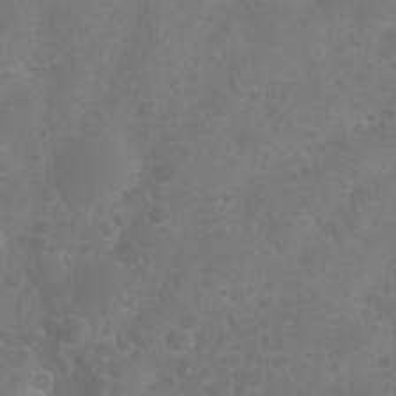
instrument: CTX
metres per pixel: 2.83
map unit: Nhu
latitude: 27.5749
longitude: -55.3293
